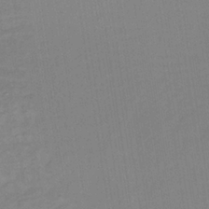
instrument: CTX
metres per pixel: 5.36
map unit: lHb
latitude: -34.5196
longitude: 66.6518
